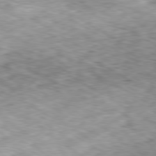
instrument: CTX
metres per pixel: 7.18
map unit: Hpe
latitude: -80.3495
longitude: 22.4251
